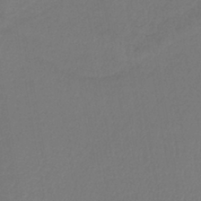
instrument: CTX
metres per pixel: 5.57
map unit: lHb
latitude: -42.6518
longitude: 75.0298
